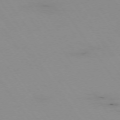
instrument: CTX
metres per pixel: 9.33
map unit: Hpe
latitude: -74.1417
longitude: 2.5384
